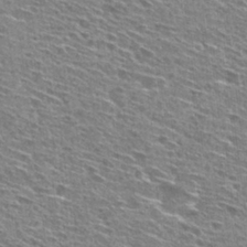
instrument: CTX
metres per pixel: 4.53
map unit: Hto
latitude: 28.3656
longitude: -46.1011
